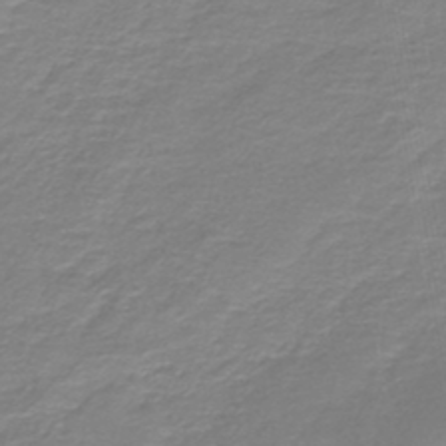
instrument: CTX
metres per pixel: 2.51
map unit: HNb
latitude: -45.7289
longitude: 52.6140
